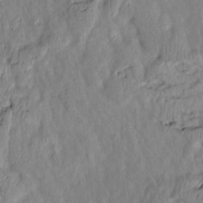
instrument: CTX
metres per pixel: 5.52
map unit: Htu
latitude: 3.3670
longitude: 149.3699
